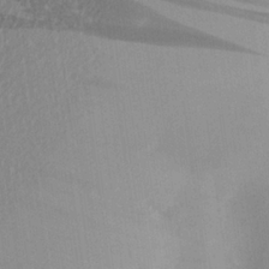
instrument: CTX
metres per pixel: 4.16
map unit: Aa
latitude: 22.5735
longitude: -147.1404
